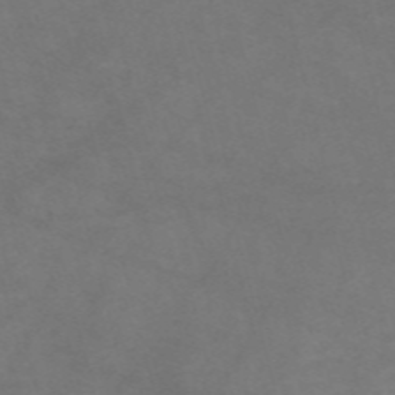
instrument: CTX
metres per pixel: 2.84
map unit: Nve
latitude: -58.1605
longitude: 59.6721
